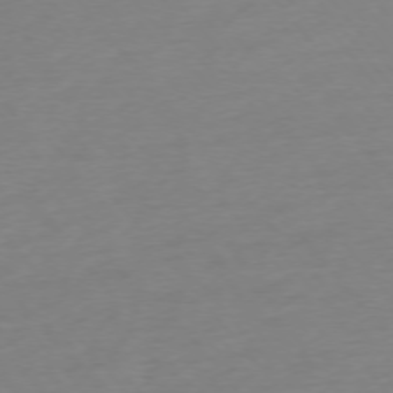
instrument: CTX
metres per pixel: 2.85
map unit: Ap
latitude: -75.3699
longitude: -71.6883
